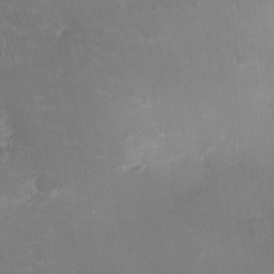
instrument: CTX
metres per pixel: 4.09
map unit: Ht
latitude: -2.3684
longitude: -19.9528
